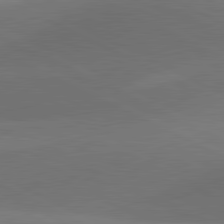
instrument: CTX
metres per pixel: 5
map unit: lApd
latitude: 81.1970
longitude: 126.9352
